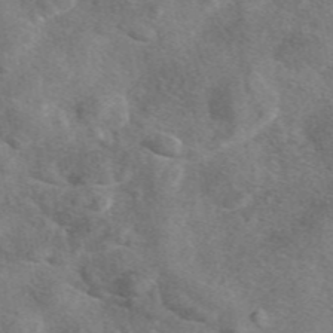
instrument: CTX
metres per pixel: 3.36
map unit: eAb
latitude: 47.9528
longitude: 123.1809
